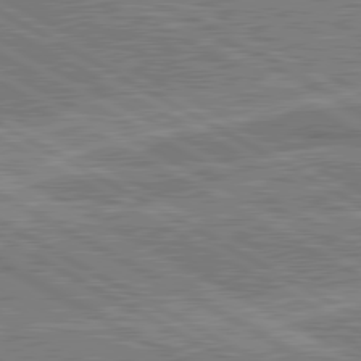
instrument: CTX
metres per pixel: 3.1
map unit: lApd
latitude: 80.4979
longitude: 144.2173
